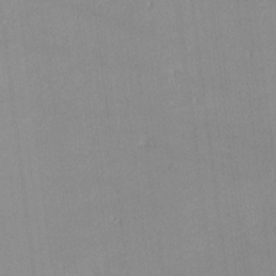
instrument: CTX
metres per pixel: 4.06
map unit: lHvf
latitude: -13.0298
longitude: -102.8380
